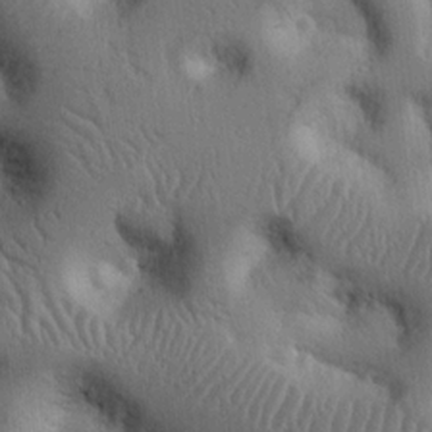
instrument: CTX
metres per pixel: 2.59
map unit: Nhu
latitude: 14.4034
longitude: -78.9703
